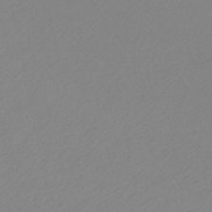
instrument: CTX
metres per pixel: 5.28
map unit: lHb
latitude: -46.6518
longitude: 64.8219
